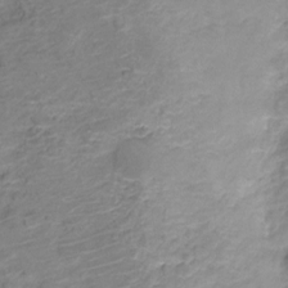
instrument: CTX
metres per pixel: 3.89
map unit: Nve
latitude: -19.9178
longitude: 105.5210
